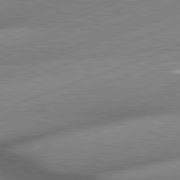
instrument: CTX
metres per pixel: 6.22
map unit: lApd
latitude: 81.1970
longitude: -156.1955
